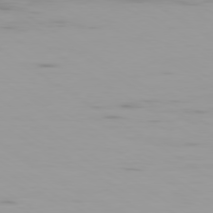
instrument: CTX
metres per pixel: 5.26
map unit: Ap
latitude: -79.8422
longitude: -102.7435
